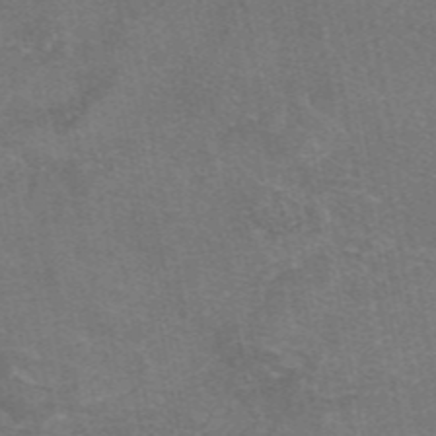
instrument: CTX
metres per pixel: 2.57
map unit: eAb
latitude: 47.1592
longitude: 104.6518
